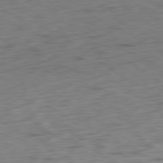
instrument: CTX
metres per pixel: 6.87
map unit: Ap
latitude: -80.3118
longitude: -69.9339
